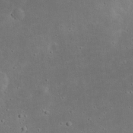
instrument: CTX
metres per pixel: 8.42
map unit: eHh
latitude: 23.6505
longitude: -69.9906
